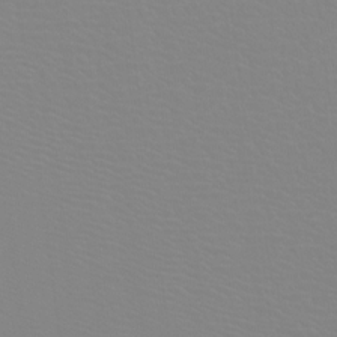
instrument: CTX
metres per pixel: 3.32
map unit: Htu
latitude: -12.0850
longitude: -71.2915
